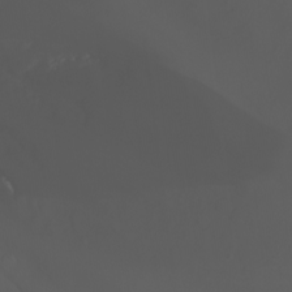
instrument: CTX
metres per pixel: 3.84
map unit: Nhu
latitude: -8.1417
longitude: -82.4223
